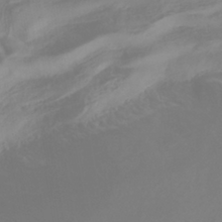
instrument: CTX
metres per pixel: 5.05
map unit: HNhu
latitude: -41.1053
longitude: 106.5952
